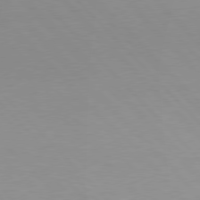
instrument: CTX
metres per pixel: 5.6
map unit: Hpe
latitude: 77.5371
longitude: -163.4049
